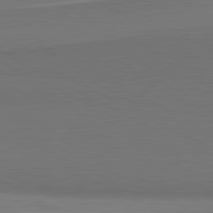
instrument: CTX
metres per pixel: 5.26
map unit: lApd
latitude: 81.3104
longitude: 154.7841
